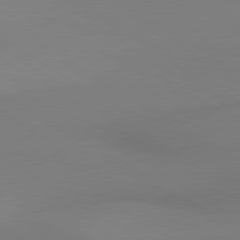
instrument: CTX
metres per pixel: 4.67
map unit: lApd
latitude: 79.8395
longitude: 177.8045
